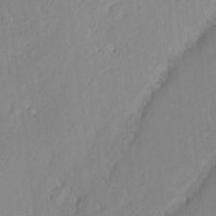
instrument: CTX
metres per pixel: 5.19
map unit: Nhu
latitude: 2.1389
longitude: -77.4237
